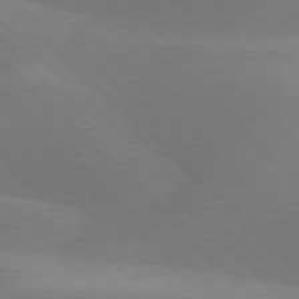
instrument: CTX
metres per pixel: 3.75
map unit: lApd
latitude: 77.7071
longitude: -51.0269
